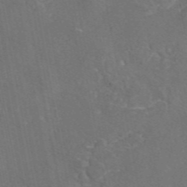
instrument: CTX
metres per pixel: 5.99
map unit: eAb
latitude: 46.3468
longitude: 108.0472
